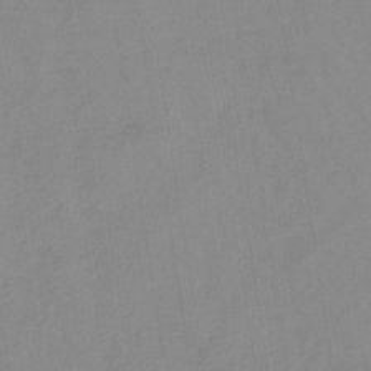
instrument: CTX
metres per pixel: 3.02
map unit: lHb
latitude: -35.5588
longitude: 71.8800
